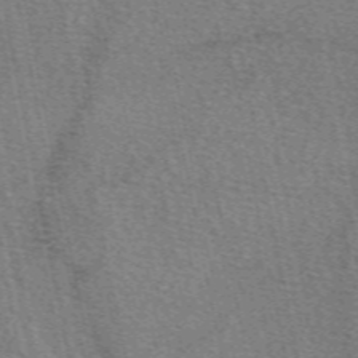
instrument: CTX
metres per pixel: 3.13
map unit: eAb
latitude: 50.5734
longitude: 115.8611
